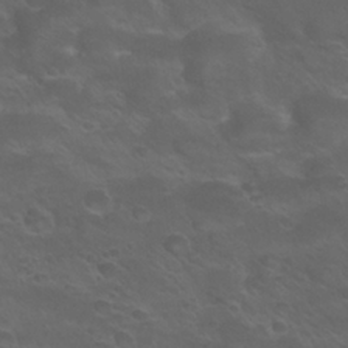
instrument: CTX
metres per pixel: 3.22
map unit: Nhu
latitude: 24.5167
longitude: -52.8380
